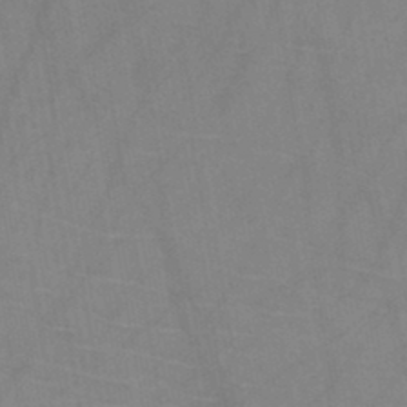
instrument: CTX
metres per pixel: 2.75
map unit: HNb
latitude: -44.8786
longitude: -39.7450
